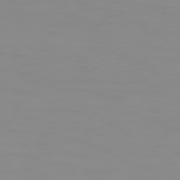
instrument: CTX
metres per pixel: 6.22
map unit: Hpe
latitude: 74.3089
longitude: -127.4804
